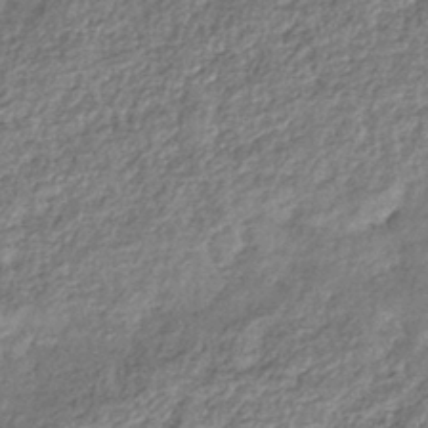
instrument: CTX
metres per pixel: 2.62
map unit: eHb
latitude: -39.4455
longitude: 81.4077
